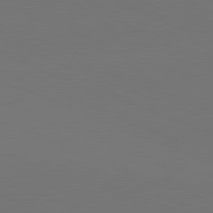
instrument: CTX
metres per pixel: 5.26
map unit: lApd
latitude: 81.7450
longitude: 146.4251
